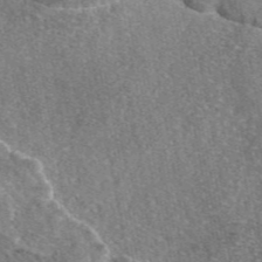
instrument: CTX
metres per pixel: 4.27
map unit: eAb
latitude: 46.7624
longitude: 107.1620
